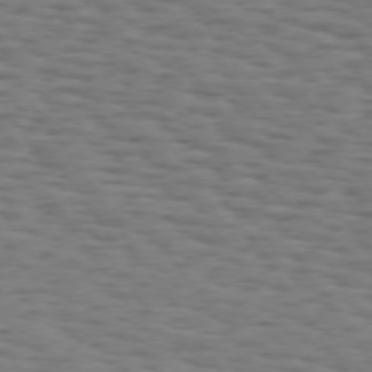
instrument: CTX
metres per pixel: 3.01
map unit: Hpe
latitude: 74.0255
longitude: -132.4412
